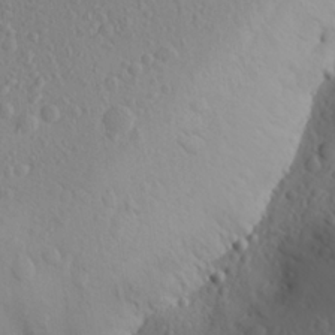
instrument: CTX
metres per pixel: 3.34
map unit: Aa
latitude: 24.4034
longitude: -146.4223
